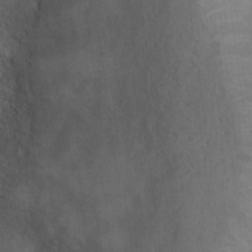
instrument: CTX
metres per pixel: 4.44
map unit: Ht
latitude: 12.9703
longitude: -41.3481
